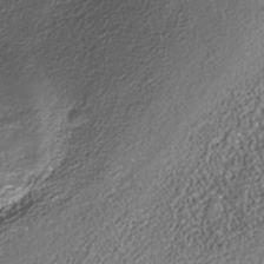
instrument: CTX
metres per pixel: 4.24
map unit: Nhe
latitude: -38.1606
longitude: -89.1026
